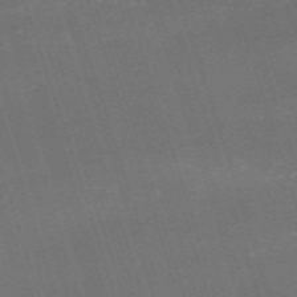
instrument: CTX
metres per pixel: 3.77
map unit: HNb
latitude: -54.4251
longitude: -36.4979
